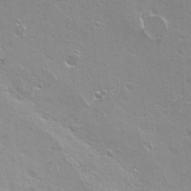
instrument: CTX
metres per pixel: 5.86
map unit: Nhu
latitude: -6.6707
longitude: -44.2333
